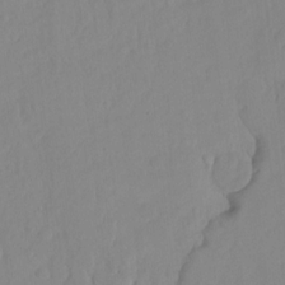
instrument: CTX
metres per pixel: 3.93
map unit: Hto
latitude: -6.9730
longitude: -47.5183
